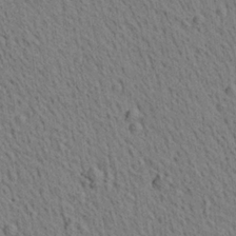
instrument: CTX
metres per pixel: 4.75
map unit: Aa
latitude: 21.8773
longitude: -138.8947
